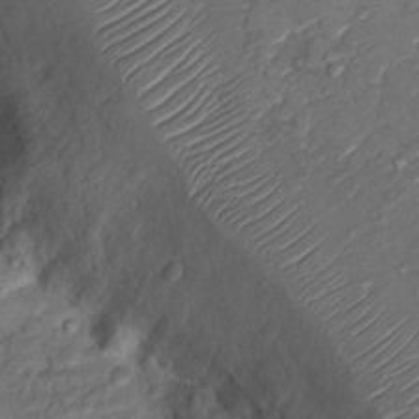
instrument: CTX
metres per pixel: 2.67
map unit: Nhu
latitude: 13.0648
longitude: -28.9891
